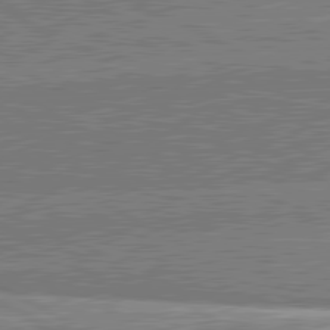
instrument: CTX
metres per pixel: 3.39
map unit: lApd
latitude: 81.1403
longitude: 142.5006
